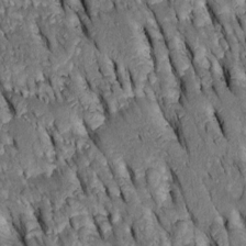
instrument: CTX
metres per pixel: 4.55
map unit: Htu
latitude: -3.0108
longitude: 150.9352
